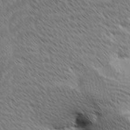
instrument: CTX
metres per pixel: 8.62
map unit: Ave
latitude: 8.6491
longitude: -106.3467
